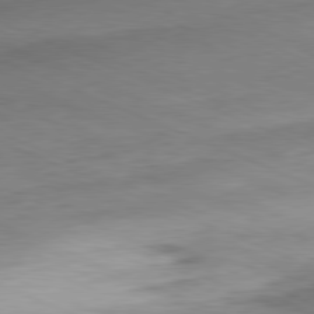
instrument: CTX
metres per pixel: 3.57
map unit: Ap
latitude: -81.6344
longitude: -70.7813
